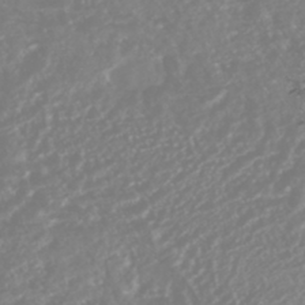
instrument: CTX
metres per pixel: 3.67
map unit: HNhu
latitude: -44.6519
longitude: 103.8045
